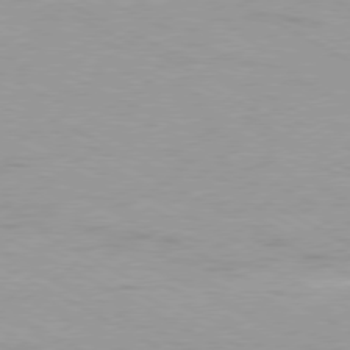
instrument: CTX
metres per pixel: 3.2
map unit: Ap
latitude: -78.7085
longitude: -72.5546
